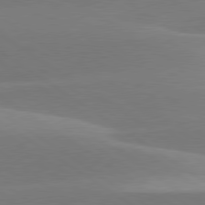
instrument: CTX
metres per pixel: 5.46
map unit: lApd
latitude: 79.9150
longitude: -94.5924
